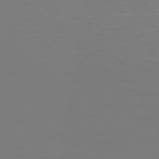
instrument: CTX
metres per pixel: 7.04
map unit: Hpe
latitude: 78.5357
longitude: -171.8016
